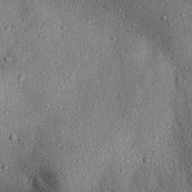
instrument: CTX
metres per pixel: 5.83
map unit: Aa
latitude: 28.7435
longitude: -134.4034
